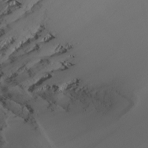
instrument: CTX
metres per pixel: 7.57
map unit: Nhu
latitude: -5.6722
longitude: -94.9325
